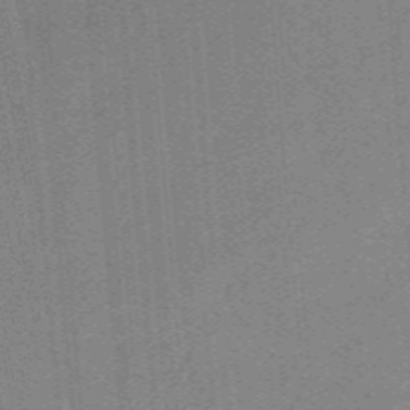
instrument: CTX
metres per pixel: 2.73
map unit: eHb
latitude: -44.6141
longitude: 87.3888
